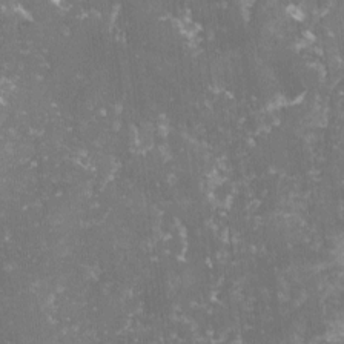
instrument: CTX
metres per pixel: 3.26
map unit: lHvf
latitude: -14.9164
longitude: -98.7813
